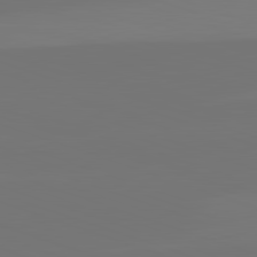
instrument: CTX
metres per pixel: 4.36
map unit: lApd
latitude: 82.3278
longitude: 144.3873
